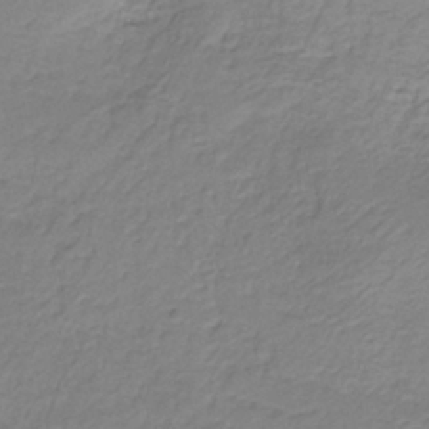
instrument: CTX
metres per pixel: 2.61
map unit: HNhu
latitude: -29.0298
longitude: 68.0094
